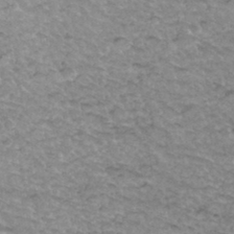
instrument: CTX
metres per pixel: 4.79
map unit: Hto
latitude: 35.3292
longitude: -47.5749
